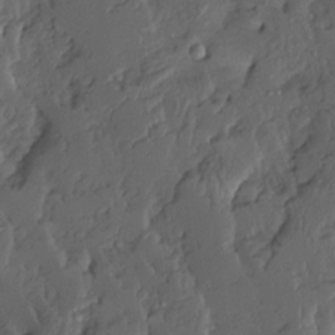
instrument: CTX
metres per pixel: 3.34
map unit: Ave
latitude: 13.9528
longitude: -136.1011
